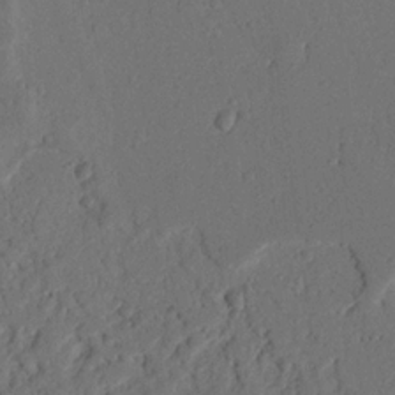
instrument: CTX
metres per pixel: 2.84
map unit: Nhu
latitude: 19.9717
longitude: -77.8583
